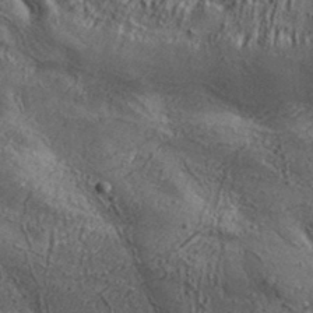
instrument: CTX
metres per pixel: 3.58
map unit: Aa
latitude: 33.0458
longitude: -134.8380
